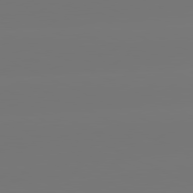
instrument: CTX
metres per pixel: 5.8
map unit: lApd
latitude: 81.5371
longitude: -148.8947
